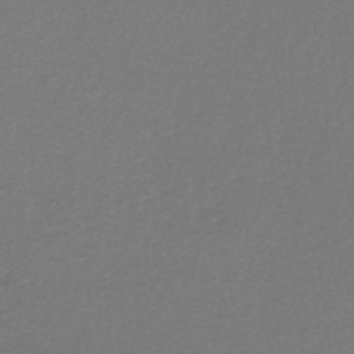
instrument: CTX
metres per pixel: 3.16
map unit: lHb
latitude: -42.4440
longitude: 62.3306
